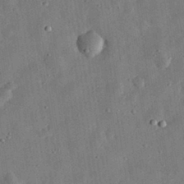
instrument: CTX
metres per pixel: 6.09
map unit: eHh
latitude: 32.8002
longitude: -76.1955
